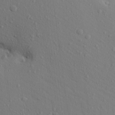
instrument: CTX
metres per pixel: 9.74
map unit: Aa
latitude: 23.2159
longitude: -146.3657
